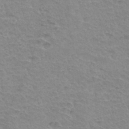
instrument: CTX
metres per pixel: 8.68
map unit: Hto
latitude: 34.6868
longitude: -45.8016
